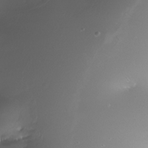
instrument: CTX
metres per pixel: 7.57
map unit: Nhe
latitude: -32.9164
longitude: -117.1214
